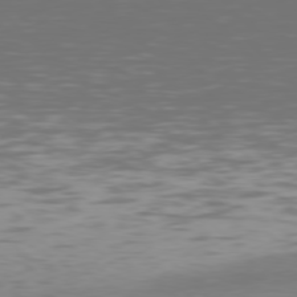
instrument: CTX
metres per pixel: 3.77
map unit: Hpe
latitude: 77.2348
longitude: -170.2711
